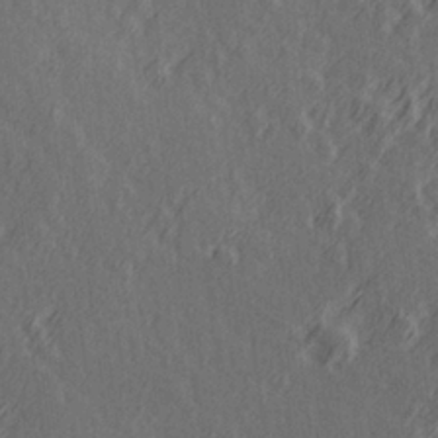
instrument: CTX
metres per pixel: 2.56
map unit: Hve
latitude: 26.3278
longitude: 146.3684
